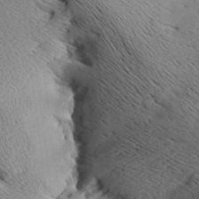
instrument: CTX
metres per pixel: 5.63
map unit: Aa
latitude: 8.0255
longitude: -140.8191
